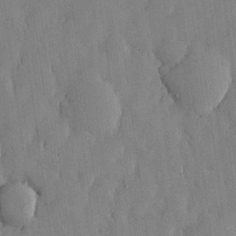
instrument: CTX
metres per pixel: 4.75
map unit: lHvf
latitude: 18.2711
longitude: -112.8191
